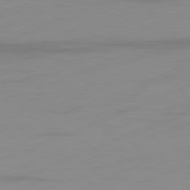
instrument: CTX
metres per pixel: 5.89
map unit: Ap
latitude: -81.7100
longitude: -86.7246
